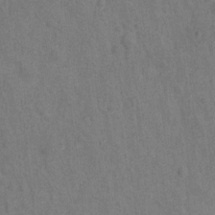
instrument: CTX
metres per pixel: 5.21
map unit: Hto
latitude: -0.0094
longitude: -34.1388
